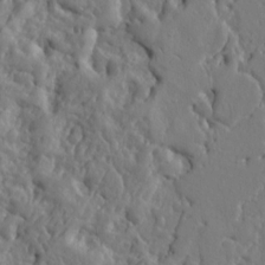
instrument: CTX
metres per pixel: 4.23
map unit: Ht
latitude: 10.1578
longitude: -76.8002
